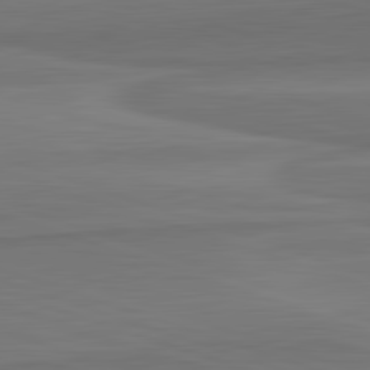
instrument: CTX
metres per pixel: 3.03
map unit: lApd
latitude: 82.5167
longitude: 168.0472
